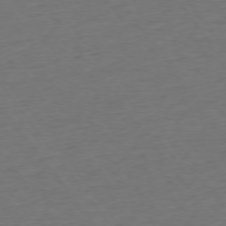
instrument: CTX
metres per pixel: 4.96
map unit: Ap
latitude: -75.1620
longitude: -89.5372
